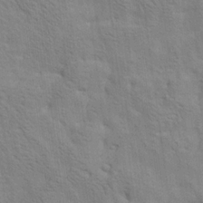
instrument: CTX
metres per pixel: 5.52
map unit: Ave
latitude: 20.3845
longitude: -140.2522
